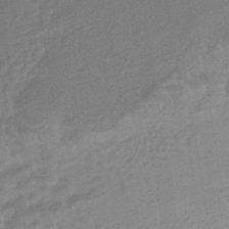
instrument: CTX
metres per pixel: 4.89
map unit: HNhu
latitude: -44.0850
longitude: 90.9731
